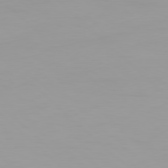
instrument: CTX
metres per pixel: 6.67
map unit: Hpe
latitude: 77.8583
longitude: -140.2522
